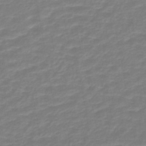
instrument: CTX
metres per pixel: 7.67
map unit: lHb
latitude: -43.0297
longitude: 63.5966
